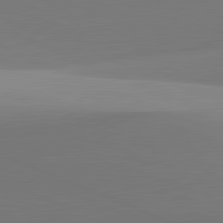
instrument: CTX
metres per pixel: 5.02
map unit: lApd
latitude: 81.8394
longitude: 142.4629
